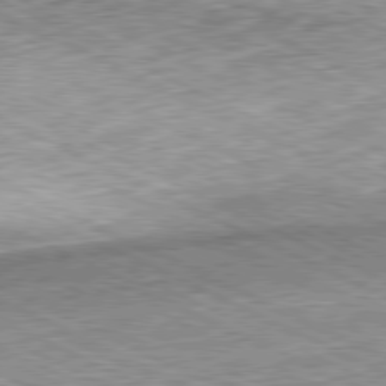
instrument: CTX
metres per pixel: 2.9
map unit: Hpe
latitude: -81.2187
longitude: 11.1053
